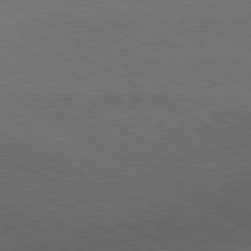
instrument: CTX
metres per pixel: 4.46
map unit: Hpe
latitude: -80.7652
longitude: 16.8786
